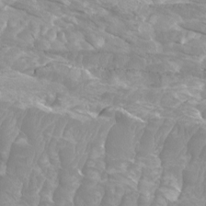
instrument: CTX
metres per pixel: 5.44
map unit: Htu
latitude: -9.6533
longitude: -75.5560
